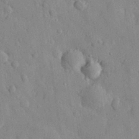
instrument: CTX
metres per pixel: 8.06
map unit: eHh
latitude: 29.0458
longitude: -77.4237
